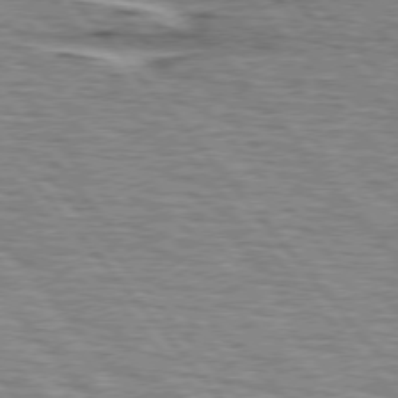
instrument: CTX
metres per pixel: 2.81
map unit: lApd
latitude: 75.5371
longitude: -76.5168
